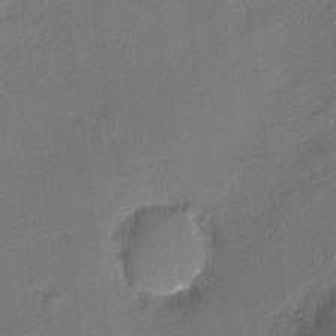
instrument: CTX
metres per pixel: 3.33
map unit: Nhu
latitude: 1.2726
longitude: -78.4412
